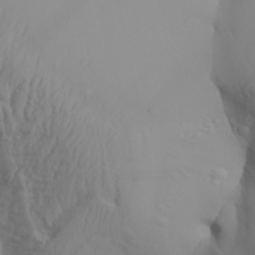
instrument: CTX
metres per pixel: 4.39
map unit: Aa
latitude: 30.1011
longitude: -133.2159
